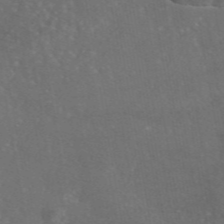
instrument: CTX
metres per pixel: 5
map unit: eAb
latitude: 46.1956
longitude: 114.7463
